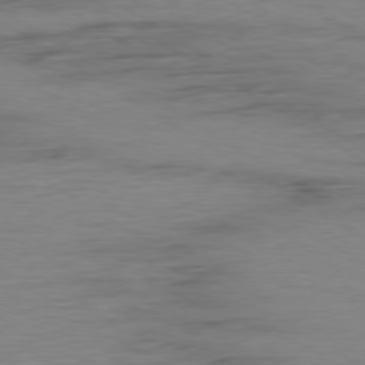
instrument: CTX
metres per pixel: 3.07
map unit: Ap
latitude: -80.1417
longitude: -52.7435
